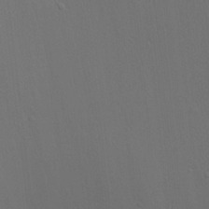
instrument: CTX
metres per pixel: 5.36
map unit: Aa
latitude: 14.9514
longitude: -141.0080
